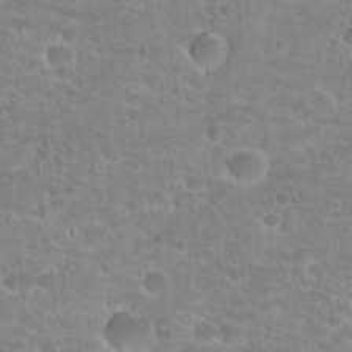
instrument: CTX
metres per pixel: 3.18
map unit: Hto
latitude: 25.1403
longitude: -48.2145
